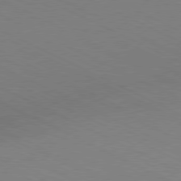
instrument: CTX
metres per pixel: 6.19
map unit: Hpe
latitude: -81.2376
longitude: 13.4643
